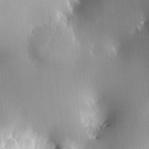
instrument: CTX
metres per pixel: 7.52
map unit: HNhu
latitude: 6.9514
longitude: 14.7275
